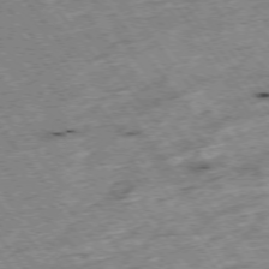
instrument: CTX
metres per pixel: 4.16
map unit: Hpe
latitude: -75.3132
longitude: -21.6694
